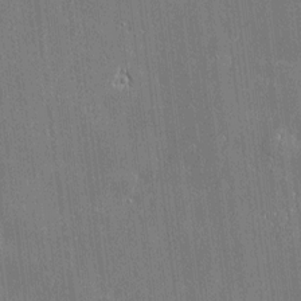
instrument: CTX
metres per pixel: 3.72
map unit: Htu
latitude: -6.2928
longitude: 175.8044
